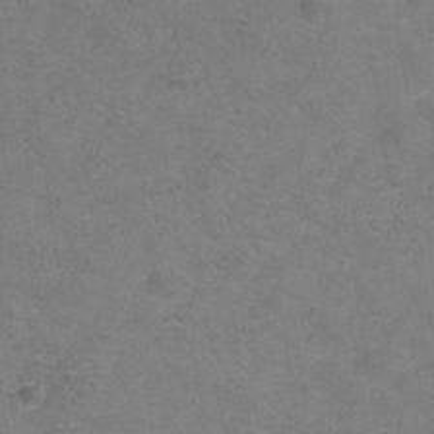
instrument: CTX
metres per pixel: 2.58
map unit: Hve
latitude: -33.8423
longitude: 91.2943
